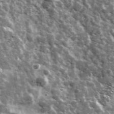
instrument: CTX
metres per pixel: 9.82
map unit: Ave
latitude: 38.3089
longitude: -108.2900
